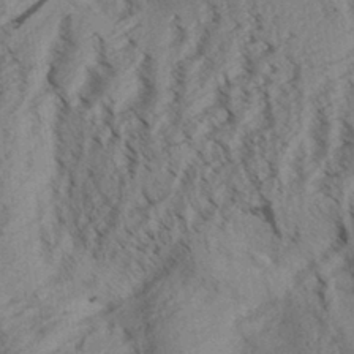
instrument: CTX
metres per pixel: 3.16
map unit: Aa
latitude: 31.2537
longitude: -138.4601
